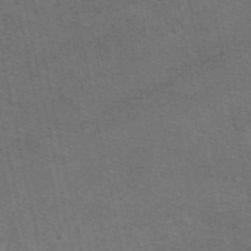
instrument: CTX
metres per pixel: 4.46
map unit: eAb
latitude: 48.1011
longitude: 114.5951
